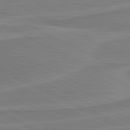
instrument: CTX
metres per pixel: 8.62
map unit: lApd
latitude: 81.2915
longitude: 171.1053
